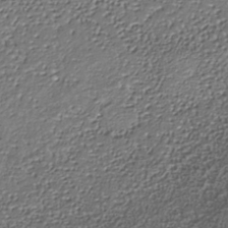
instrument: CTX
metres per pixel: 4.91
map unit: Nhe
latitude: -38.1795
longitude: -89.1970
